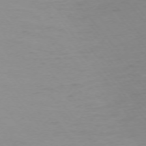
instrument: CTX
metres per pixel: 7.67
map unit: Ap
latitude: -75.2187
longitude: -71.6883
